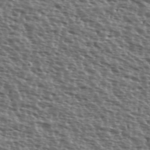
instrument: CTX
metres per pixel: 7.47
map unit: Ave
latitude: 39.9717
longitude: -111.8395
